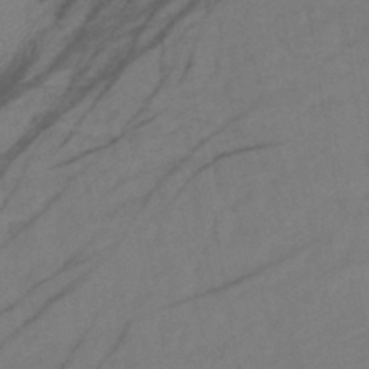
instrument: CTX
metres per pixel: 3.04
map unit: lHb
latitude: -40.9919
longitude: 77.8989
